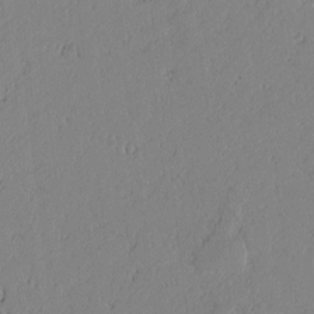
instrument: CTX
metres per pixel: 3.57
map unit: lAvf
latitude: -1.6155
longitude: -106.4223
